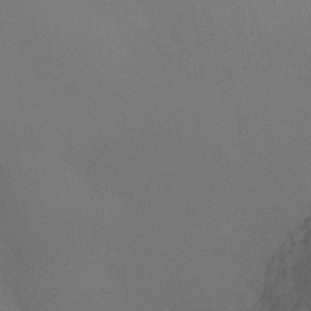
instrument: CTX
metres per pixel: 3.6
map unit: Ht
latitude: -9.4832
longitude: -31.8206
